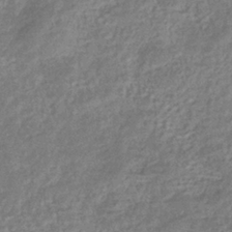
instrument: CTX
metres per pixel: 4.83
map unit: eHb
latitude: -37.1620
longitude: 80.2551
